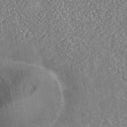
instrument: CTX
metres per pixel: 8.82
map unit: Nhe
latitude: -40.6896
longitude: -100.9703
